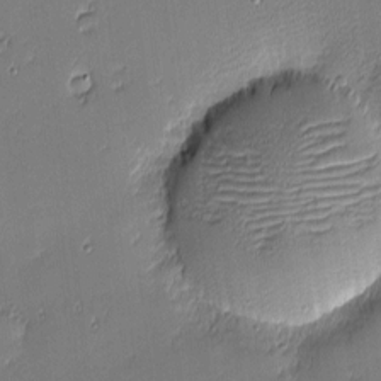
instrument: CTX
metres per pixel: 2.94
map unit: eHh
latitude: -3.4643
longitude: -81.6883
